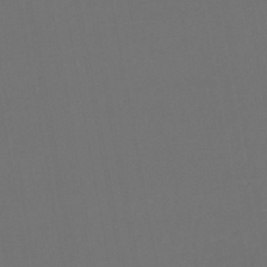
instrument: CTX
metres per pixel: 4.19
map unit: lHb
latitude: -47.8233
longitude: 71.4832
